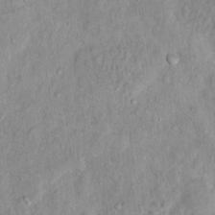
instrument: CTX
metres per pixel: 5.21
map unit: Hto
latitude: 14.4979
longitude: -37.7639
